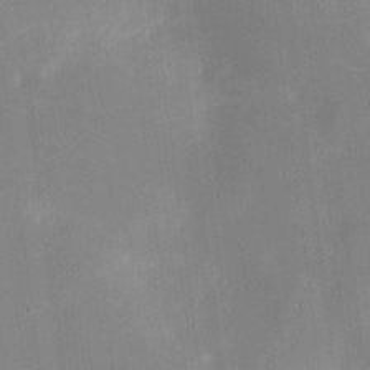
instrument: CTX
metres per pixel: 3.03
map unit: eHh
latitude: 4.4412
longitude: -68.5735
